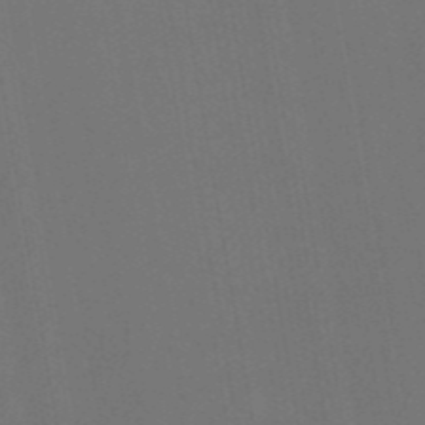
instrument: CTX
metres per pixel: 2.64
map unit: ANa
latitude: 44.3278
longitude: 27.7288
